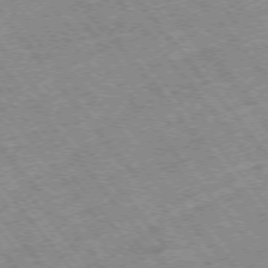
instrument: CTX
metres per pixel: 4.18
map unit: Hpe
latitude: -75.4455
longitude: -18.2711
